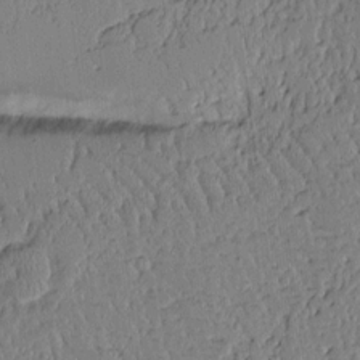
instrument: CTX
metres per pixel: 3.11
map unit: Aa
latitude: 12.0255
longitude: -127.3482
